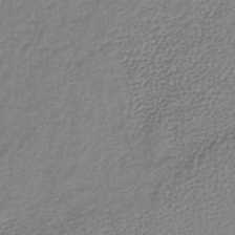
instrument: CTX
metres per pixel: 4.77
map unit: lHb
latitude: -38.4251
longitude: 70.3117
